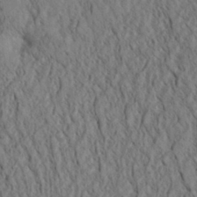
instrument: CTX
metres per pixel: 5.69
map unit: Aa
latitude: 31.2726
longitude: -142.7435
